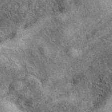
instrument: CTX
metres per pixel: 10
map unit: eAb
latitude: 39.8772
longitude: 108.1795
